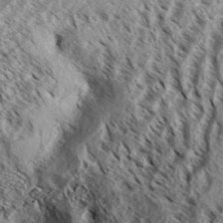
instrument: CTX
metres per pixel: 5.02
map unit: Aa
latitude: 33.7261
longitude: -137.5371
